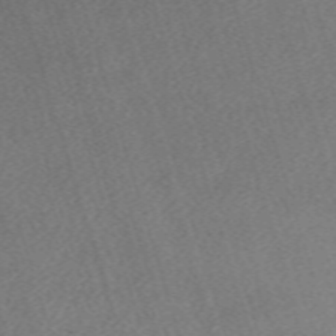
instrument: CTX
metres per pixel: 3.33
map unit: eHh
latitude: -62.5762
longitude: 51.8044
